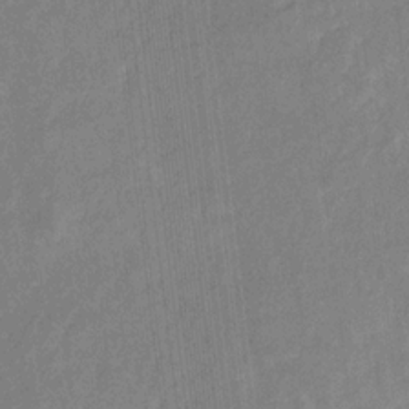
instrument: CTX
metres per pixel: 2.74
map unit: eHb
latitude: -29.9745
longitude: 65.7478
